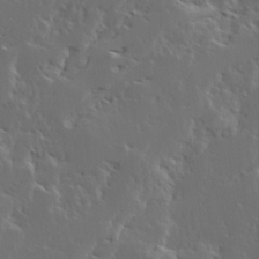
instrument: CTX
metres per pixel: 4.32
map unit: Ave
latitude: 14.8758
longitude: -137.6694
